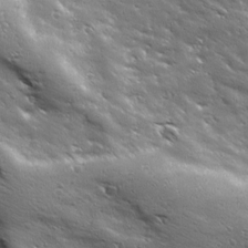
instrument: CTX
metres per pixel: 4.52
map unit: Ave
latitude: 18.9702
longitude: -136.7435
